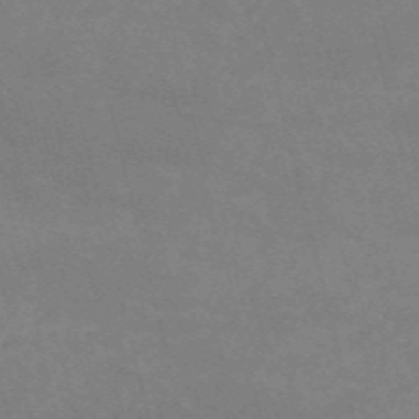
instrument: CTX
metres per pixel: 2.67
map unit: HNb
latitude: -53.7855
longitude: -36.8758
